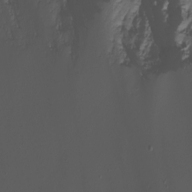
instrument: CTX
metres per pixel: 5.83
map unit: Nhu
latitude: -7.0297
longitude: -80.8758
